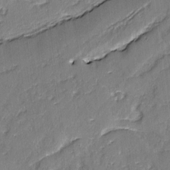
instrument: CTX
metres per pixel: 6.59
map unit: lAvf
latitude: -2.4251
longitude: -105.3860
